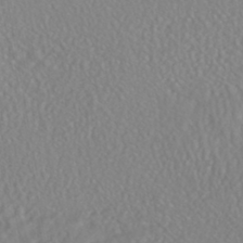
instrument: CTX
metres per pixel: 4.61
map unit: HNhu
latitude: -46.8408
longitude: 104.2550
